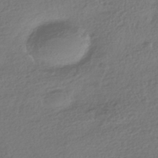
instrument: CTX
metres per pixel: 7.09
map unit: HNhu
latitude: -42.4062
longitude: 99.6155
